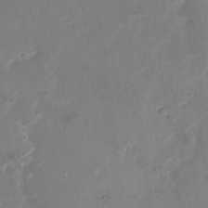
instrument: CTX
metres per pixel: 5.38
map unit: Nhu
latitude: -27.2375
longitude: -74.5924
